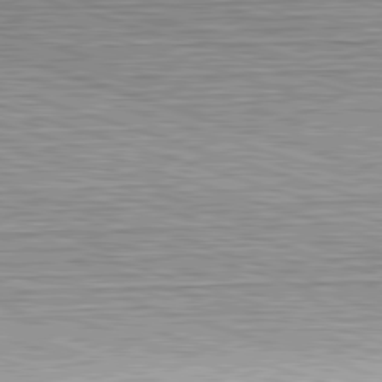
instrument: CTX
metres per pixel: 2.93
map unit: Hpe
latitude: -82.7463
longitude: 10.1039
